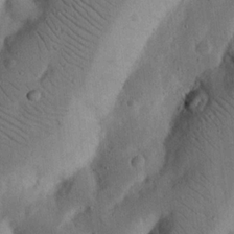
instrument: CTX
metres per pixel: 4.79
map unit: Nhu
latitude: 18.4790
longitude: -74.8947
